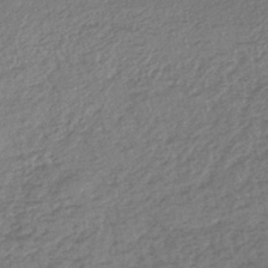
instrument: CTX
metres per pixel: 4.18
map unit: lHb
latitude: -43.9556
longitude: 68.2361
